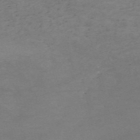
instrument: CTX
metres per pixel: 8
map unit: HNb
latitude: -55.1053
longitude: -44.8002
